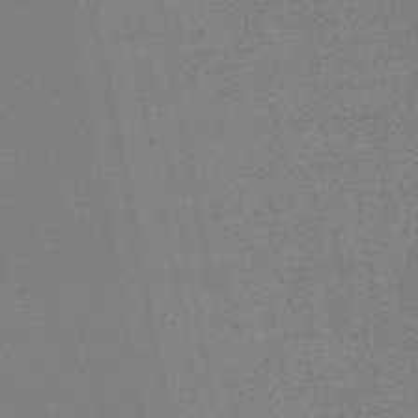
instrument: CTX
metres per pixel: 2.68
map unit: lHb
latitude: -48.0661
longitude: 80.6141
